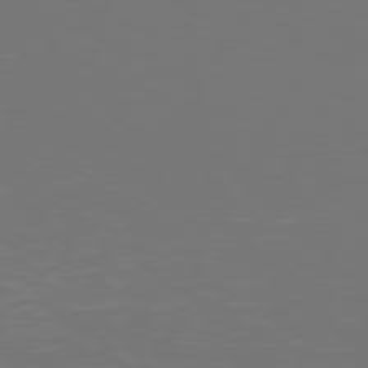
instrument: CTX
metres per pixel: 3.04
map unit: Hpe
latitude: 77.4237
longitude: -169.9906
